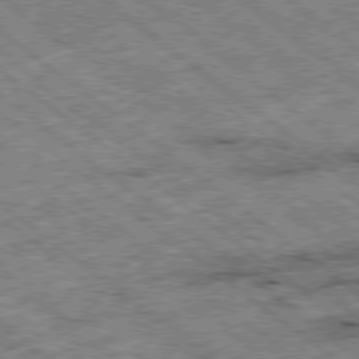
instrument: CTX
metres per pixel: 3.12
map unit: Ap
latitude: -79.1998
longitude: -51.4993
